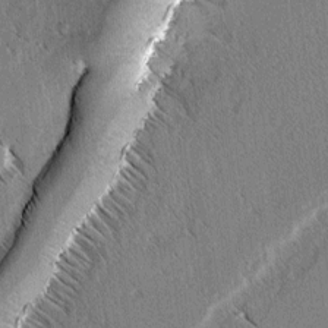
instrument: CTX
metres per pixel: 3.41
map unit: lAvf
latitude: 3.4615
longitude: -106.0633
